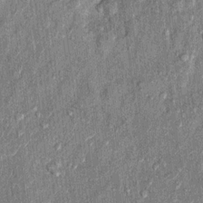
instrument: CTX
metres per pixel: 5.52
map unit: Ht
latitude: 11.3293
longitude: -37.4804
